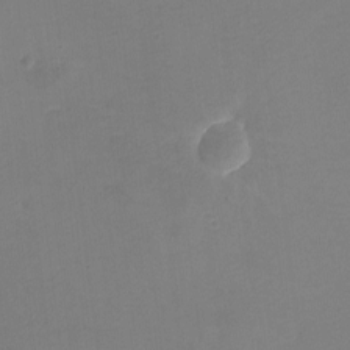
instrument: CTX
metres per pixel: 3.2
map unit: eHh
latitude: -4.7463
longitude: -78.3845
